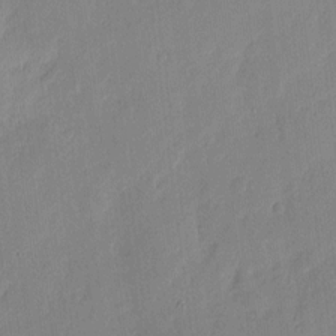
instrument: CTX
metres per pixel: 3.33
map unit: eHh
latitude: 5.8205
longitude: -72.4223
